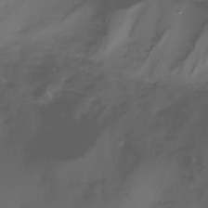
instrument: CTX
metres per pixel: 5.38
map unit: Nhe
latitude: -32.5952
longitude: -93.4237
